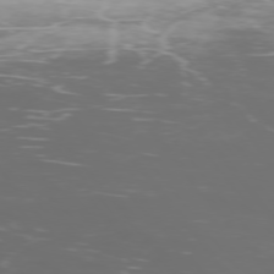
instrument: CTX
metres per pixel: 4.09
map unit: Ap
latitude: -76.1984
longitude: -69.1970
